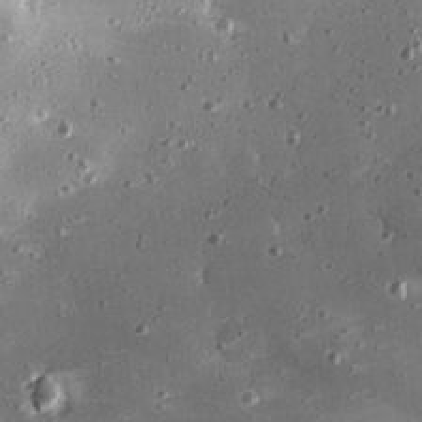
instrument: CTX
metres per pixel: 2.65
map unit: eHh
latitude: 24.8569
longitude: -88.8758
